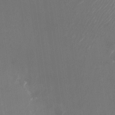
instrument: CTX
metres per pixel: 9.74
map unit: Nhu
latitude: -23.3321
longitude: -72.2523
